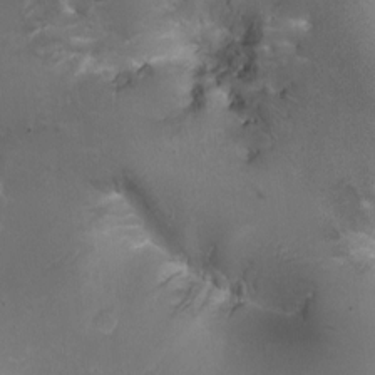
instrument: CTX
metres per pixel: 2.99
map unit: Ht
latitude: -1.3888
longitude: -15.4238
